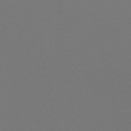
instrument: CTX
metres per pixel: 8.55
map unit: HNb
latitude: -47.1431
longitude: -44.2900
